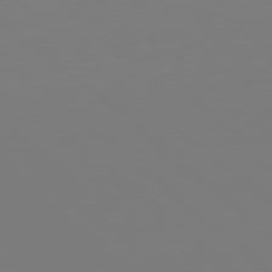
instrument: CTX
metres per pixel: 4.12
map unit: Hpe
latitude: 78.7058
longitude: -173.7071
